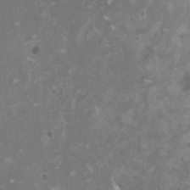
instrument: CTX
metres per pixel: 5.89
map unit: HNhu
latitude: -0.8030
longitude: 2.5384
